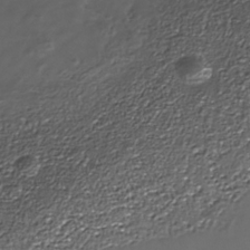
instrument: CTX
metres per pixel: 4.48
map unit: Nhe
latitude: -35.6155
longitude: -87.4993
